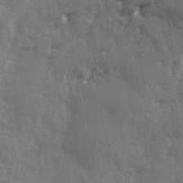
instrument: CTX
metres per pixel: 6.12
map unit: Ave
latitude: 2.3089
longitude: -111.3671
